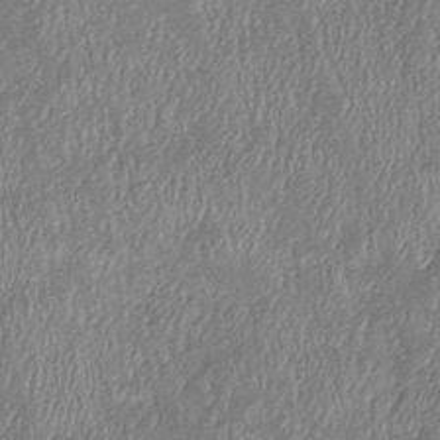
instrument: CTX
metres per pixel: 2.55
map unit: eHb
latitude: -38.9353
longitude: 76.4629
